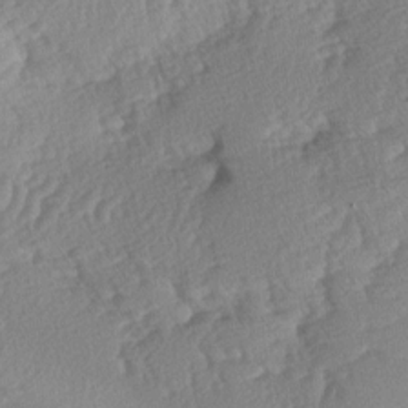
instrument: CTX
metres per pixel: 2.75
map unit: lAa
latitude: -5.1242
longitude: -130.1767
